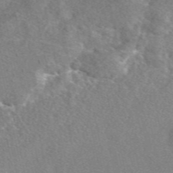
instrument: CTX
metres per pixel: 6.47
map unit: eAb
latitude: 47.1215
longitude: 107.5966
